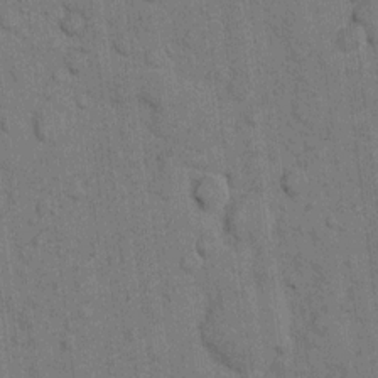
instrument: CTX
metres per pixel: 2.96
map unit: eHh
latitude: 10.3467
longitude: -66.3656
